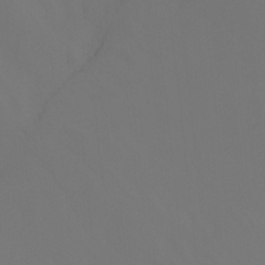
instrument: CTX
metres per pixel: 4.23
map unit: Ht
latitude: -15.3510
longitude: -52.9325
